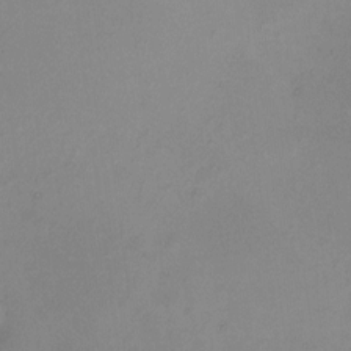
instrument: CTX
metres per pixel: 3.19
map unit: HNhu
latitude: 5.3482
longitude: 9.2943
